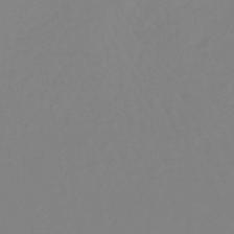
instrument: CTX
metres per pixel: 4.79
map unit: lHb
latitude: -49.1620
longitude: 74.4062
